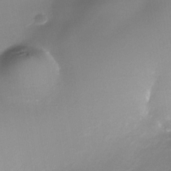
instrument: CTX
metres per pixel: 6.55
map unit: Nhe
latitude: -35.7855
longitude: -90.8191
